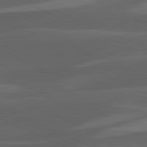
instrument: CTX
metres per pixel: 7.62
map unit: lApd
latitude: 81.8016
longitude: 126.1227
